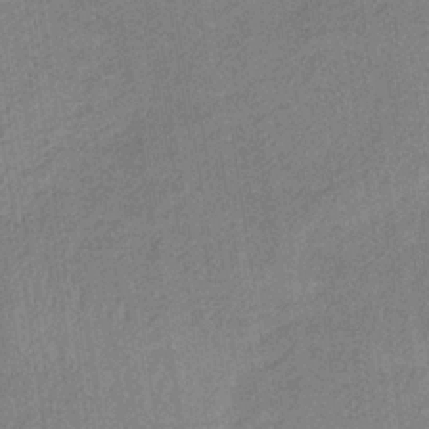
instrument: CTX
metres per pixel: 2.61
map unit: HNb
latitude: -33.8234
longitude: 62.8030
